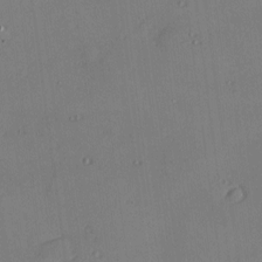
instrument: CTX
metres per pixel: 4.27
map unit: Nhu
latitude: 0.2711
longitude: -77.1970
